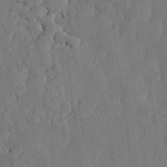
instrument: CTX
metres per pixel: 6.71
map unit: lHvf
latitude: 18.5545
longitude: -112.8002
